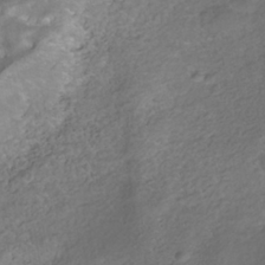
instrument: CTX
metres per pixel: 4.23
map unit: Nhe
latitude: -41.0675
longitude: -100.3278
